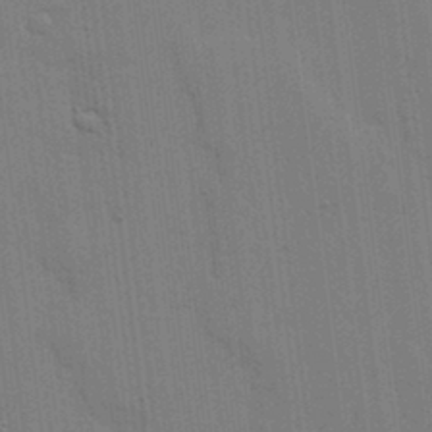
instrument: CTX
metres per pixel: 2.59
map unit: lHvf
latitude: 17.7450
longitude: -113.4804
